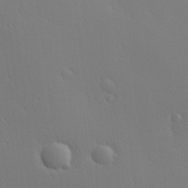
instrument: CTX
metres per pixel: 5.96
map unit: Hve
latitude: 19.1403
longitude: 149.8990
